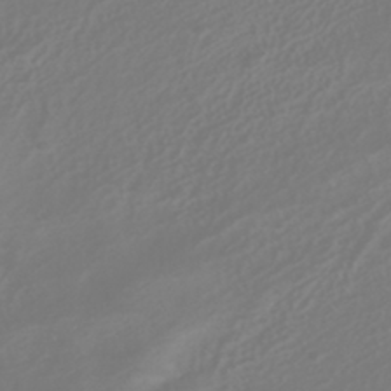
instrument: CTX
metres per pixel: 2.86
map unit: HNhu
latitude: -40.5385
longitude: 100.7274
